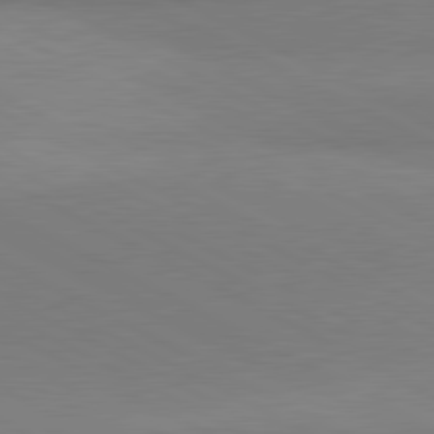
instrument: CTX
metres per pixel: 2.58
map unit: lApd
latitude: 81.2537
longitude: 158.3873
